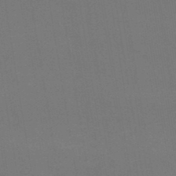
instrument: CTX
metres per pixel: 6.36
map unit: lHb
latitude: -47.5021
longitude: 67.5399
